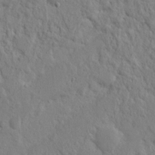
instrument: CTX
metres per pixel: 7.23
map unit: Nhu
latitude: 15.7828
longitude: -74.8947
